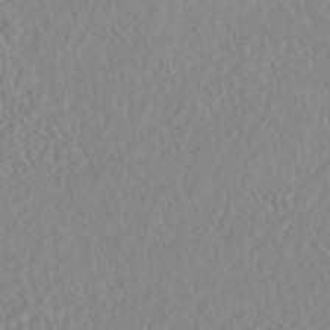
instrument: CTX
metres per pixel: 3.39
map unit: HNhu
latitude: -46.9352
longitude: 104.2928
